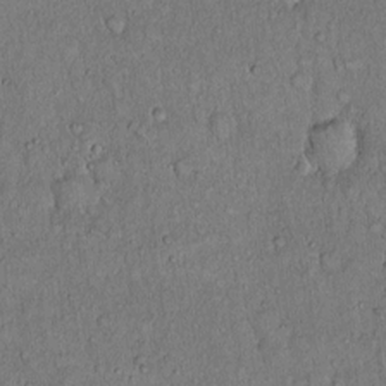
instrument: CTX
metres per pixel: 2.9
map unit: Hto
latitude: 14.5735
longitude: -57.1403
